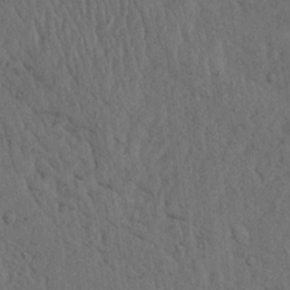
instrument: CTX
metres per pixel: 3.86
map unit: Ave
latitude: 23.7450
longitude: -134.3845
